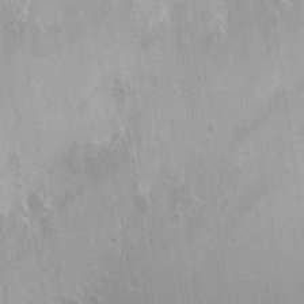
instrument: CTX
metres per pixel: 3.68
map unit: Hto
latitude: 25.7638
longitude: -44.9325
